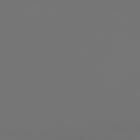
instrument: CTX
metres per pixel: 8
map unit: Hpe
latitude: 76.3089
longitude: -138.3089
